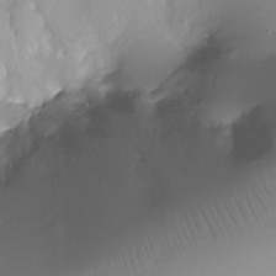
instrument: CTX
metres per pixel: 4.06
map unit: Ht
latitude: -12.7463
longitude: -45.1214
